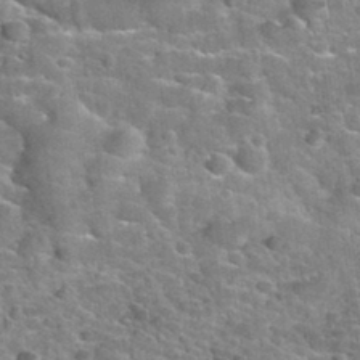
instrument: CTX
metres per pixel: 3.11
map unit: Nhu
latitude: 32.4223
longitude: -52.1200
